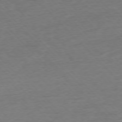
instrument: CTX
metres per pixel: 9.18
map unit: Ap
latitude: -76.6141
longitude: -94.7435
